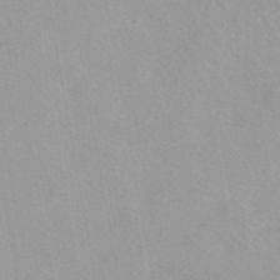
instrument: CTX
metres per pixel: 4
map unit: eAb
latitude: 44.1200
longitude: 115.4643
